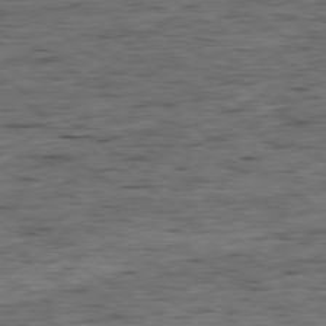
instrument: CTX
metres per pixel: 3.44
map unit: Ap
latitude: -79.1809
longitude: -90.3656
